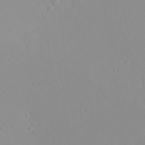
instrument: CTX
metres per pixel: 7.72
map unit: eHh
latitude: -8.3495
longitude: -70.2144
